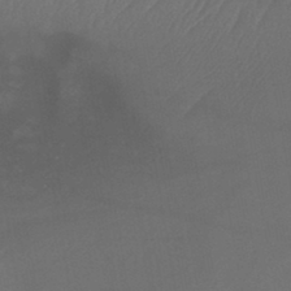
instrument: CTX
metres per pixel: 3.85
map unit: lHb
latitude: -42.6329
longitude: 73.9178
